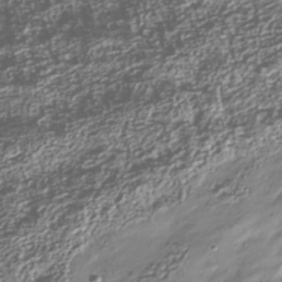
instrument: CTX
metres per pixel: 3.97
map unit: Nhu
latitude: -39.7478
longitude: -82.8946
